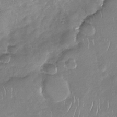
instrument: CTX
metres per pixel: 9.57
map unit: Nhu
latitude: -30.1039
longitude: -60.1011
